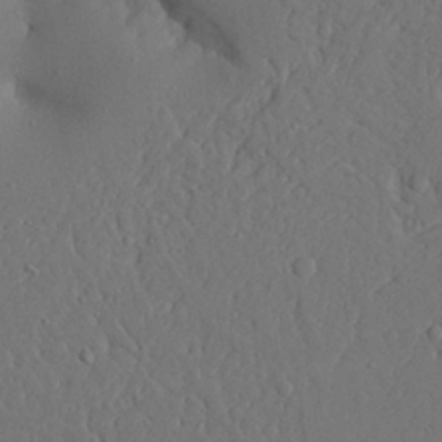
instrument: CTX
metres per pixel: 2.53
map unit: Aa
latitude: 23.8961
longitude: -132.1767
